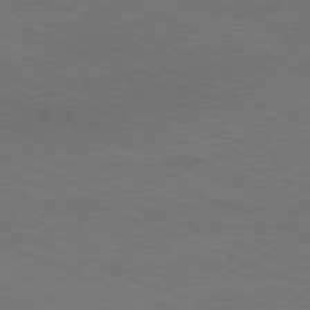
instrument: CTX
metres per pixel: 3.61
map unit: Ap
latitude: -81.1242
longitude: -74.9136
